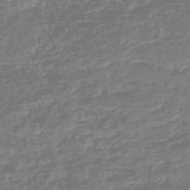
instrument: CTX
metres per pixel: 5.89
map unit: HNhu
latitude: -46.9730
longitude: 29.2376
